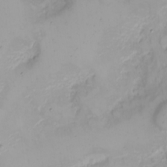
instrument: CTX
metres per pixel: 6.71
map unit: Nhu
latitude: -4.8408
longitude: -85.0459
